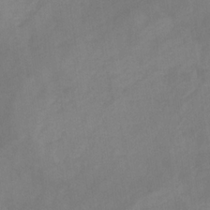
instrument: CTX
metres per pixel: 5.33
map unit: HNb
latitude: -31.0675
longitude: 62.9352
